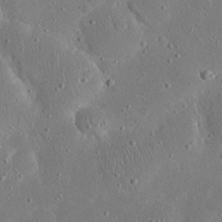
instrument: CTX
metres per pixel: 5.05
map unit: eHh
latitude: 23.8394
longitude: -67.5182
